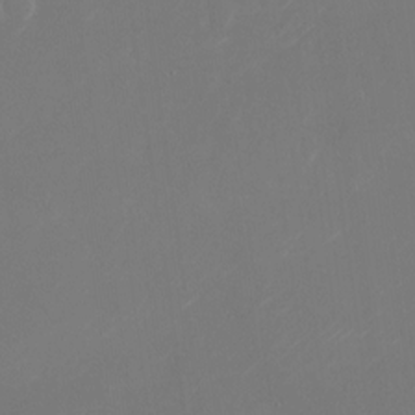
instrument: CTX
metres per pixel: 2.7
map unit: Nhu
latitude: -24.9919
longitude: -72.3846
